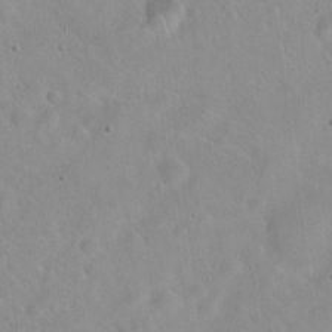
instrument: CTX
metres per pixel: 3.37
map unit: Hto
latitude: 21.6694
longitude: -54.1767
